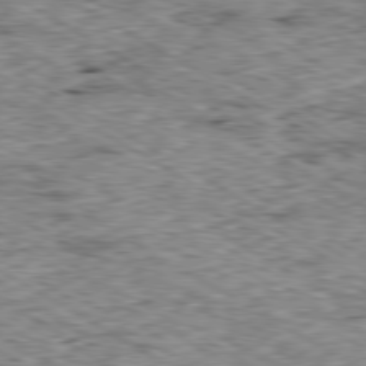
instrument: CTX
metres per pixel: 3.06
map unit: Ap
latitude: -80.3873
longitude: -48.9892
